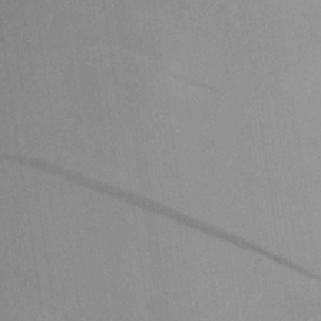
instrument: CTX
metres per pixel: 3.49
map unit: Aa
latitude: 26.1767
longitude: -147.8395
